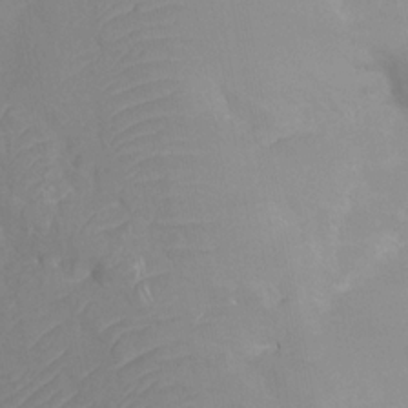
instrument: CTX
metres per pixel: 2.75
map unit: Nhu
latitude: -13.1053
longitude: -63.7828
